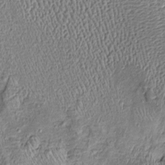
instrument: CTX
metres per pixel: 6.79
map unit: Htu
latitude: -5.8611
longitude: 159.2943
